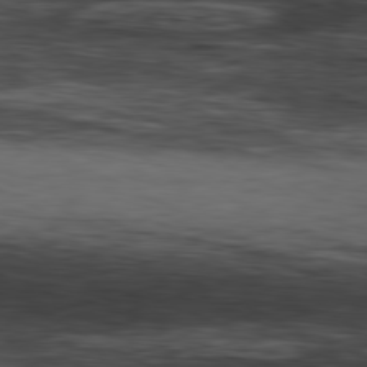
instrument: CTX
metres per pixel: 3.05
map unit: Hpe
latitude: -81.3132
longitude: 16.3496
